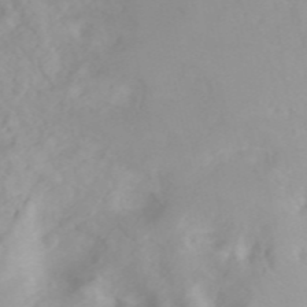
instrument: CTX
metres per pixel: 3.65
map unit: Htu
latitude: -4.5384
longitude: 137.7477
